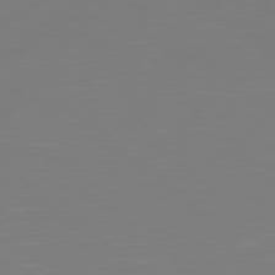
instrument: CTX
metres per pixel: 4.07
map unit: Hpe
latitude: 78.9136
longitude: -141.2537
